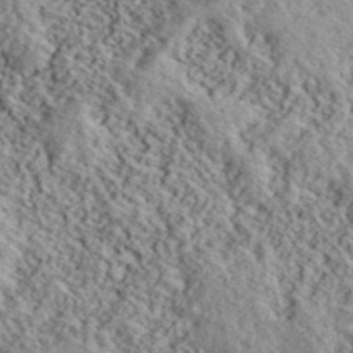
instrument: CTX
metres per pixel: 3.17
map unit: lHvf
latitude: 40.4789
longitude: -88.1767
